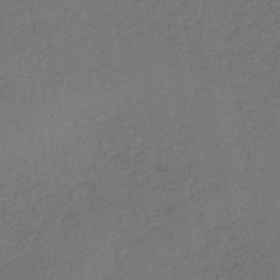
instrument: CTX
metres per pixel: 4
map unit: lHb
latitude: -34.8408
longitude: 62.6707
